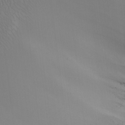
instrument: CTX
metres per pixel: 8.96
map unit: Nhu
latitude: -5.7477
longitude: -93.6316
